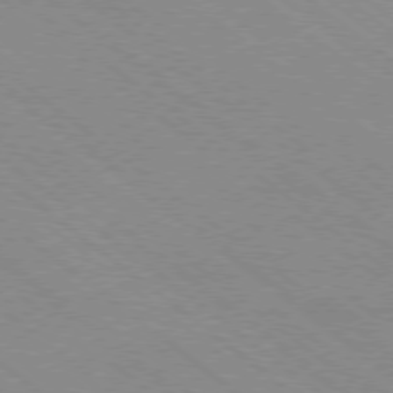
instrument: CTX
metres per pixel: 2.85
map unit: Ap
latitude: -78.9352
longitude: -65.0080
